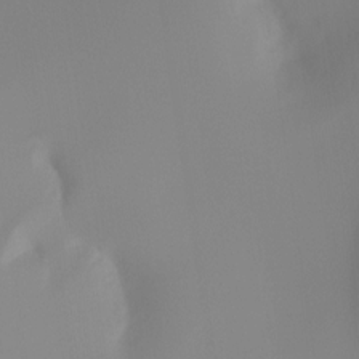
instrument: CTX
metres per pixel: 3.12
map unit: Ht
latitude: -17.0865
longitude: -46.6680
